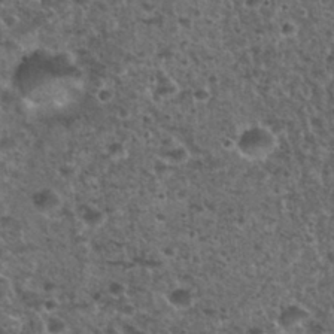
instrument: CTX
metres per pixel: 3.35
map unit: Nhu
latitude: 28.9891
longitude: -49.6316
